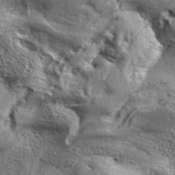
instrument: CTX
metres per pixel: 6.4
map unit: Aa
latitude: 34.4979
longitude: -135.4048
